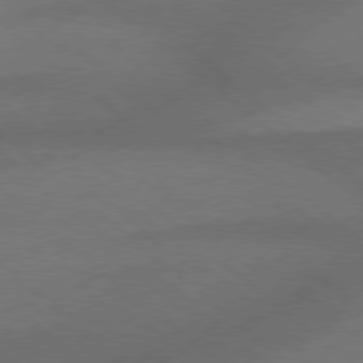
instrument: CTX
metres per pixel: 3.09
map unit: Hpe
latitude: 78.0444
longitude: -157.9339
